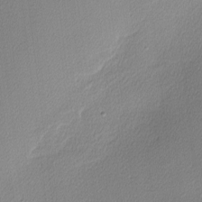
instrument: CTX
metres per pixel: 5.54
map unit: Nhu
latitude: 0.6490
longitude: -78.3468
